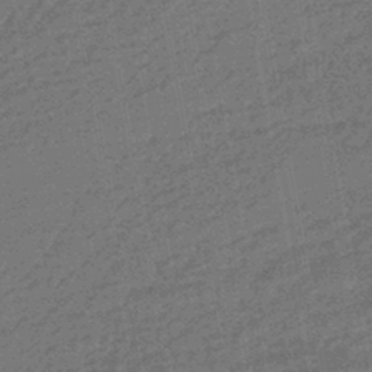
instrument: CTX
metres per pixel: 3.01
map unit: HNhu
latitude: -43.7099
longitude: 99.2754
